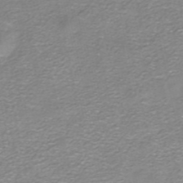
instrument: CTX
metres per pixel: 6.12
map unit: HNhu
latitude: -40.1228
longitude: 102.9731
